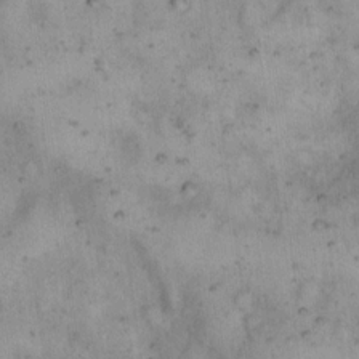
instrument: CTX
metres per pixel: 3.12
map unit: eHh
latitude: 14.6113
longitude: -64.2334
